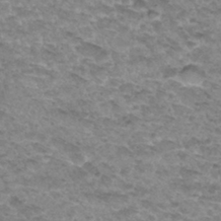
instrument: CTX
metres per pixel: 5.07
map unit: Hto
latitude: 31.8395
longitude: -48.1956
